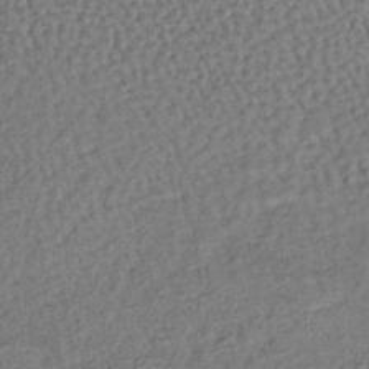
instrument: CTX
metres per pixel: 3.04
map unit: lHb
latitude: -38.6897
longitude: 62.6140
